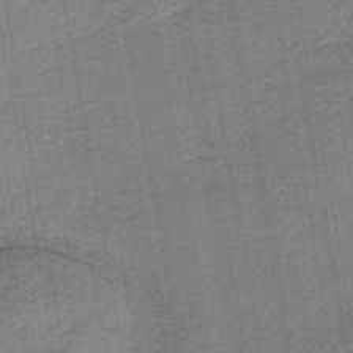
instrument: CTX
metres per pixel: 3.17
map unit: eAb
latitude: -39.1242
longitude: 52.7274
